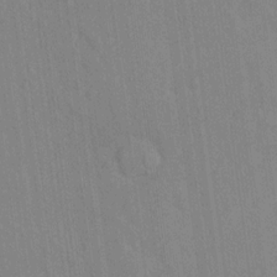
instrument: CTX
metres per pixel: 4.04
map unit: Nhu
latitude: 13.7639
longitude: -36.0822
